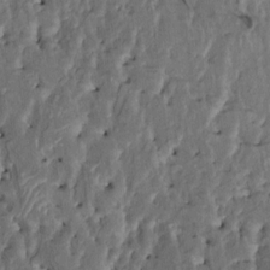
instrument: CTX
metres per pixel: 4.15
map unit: HNhu
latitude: 7.9717
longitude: -2.1200
